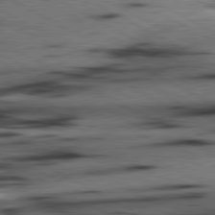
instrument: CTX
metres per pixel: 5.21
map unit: lApd
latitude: 80.4223
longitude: 161.9367
